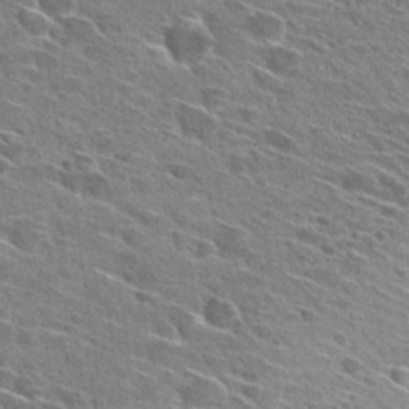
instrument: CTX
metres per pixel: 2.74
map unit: Hto
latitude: 29.2348
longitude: -43.0081
